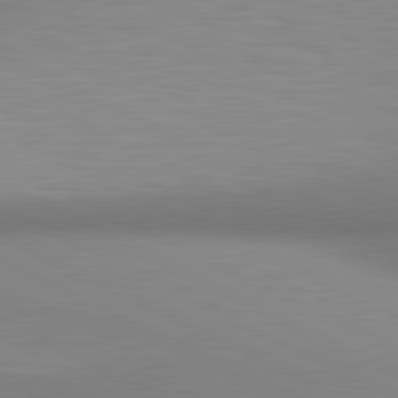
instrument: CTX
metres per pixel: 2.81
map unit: lApd
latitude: 80.6868
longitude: 131.7100
